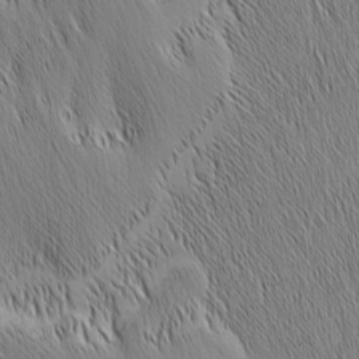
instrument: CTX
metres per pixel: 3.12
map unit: Nhu
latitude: -6.2361
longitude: -152.0822
